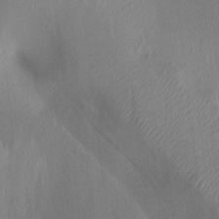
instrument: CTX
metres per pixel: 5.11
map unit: lAa
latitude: 3.2726
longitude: -115.5371
